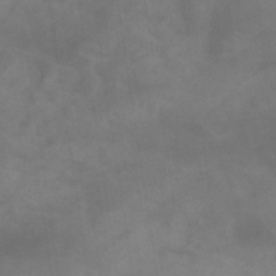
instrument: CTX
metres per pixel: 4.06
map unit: lHb
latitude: -45.3699
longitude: 66.8219
